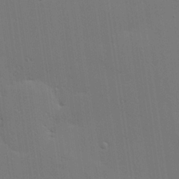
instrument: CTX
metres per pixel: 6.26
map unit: Hve
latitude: 26.8758
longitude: -91.5938
